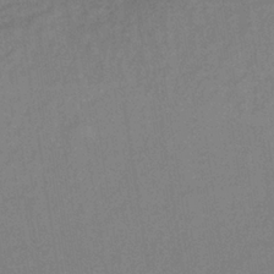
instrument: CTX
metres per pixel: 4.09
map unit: lHb
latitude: -34.1606
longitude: 65.6911
